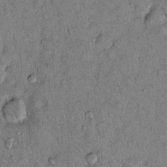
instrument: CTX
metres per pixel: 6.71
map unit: Hto
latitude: 12.6113
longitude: -59.0081
